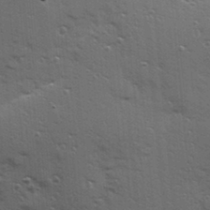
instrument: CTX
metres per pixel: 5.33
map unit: Hve
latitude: 24.6112
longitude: -96.4412
